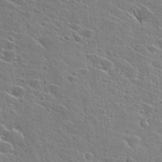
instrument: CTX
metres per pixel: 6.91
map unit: Hto
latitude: 27.0459
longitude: -45.4237
